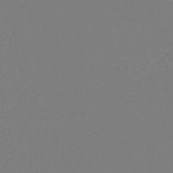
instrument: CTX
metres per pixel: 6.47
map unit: lHb
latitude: -47.0108
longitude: 75.6344
